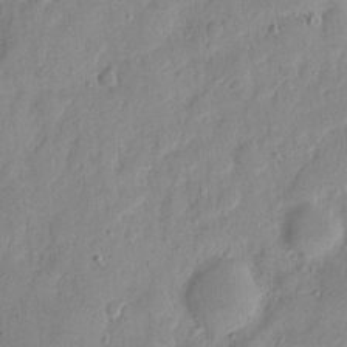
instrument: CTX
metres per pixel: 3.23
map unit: eHh
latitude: 7.6694
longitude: -71.7827
